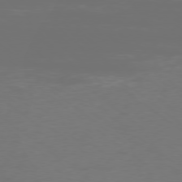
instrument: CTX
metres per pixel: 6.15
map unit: Ap
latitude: -78.9352
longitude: -68.9514
